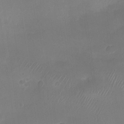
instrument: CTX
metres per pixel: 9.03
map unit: Nhu
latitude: -28.1417
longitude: -63.3293
